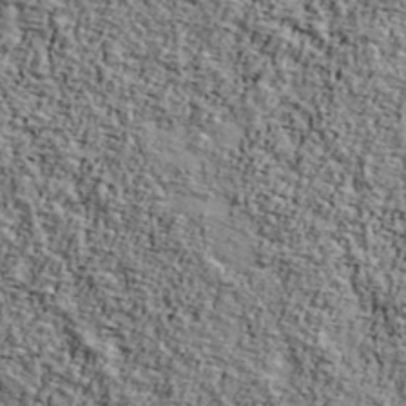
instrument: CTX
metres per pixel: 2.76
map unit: Ave
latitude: 42.9325
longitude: -110.8947
